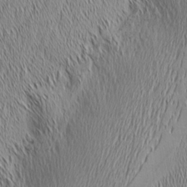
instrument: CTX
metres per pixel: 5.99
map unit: Nhu
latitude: -5.7288
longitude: -152.2334
